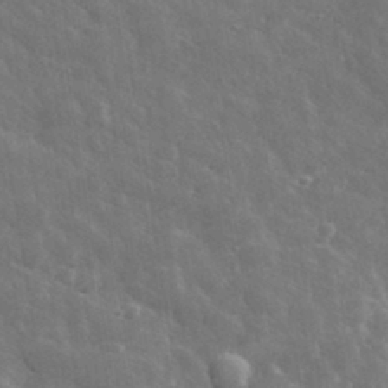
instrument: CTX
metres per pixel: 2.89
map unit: lHvf
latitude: 33.8205
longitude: -86.8380
